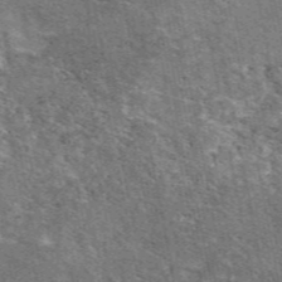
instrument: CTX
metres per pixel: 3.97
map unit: eAb
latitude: 48.5735
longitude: 116.5195
